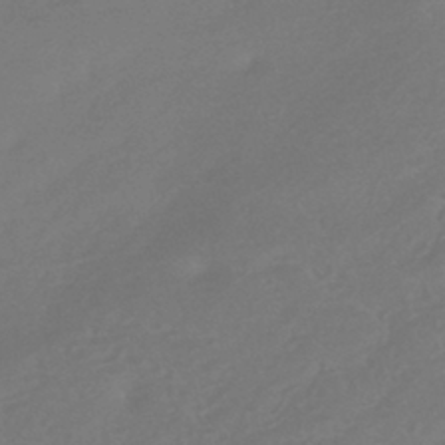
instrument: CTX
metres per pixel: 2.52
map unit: HNhu
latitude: -42.9163
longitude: 92.4062
